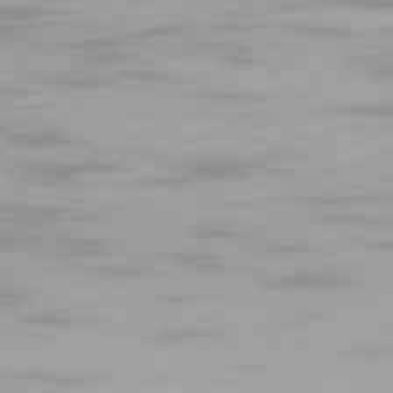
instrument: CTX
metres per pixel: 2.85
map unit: Ap
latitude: -78.7463
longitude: -96.2900
